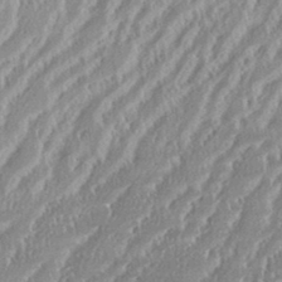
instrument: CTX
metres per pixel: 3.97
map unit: eHh
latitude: 35.3292
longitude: -132.7813
